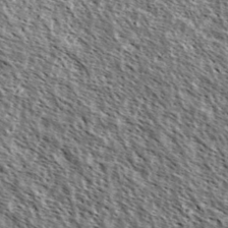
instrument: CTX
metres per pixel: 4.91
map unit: Ave
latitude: 37.4238
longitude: -112.0255
